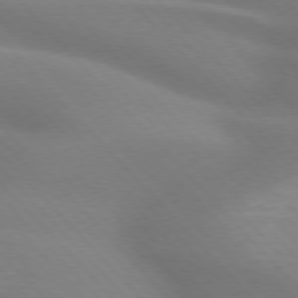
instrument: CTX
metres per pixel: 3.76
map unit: lApd
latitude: 75.3104
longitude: -61.5560
